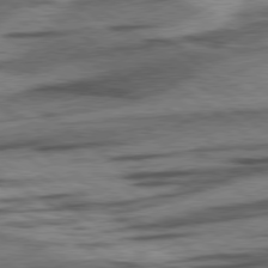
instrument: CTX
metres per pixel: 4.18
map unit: lApd
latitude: 78.4979
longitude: -53.4049
